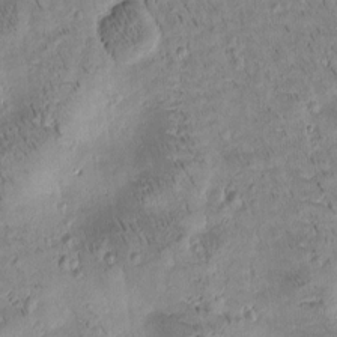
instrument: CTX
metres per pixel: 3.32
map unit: Htu
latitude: -4.1983
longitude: 172.3684
